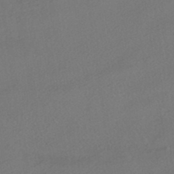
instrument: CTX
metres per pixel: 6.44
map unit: HNhu
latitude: -41.2565
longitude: 103.0675
